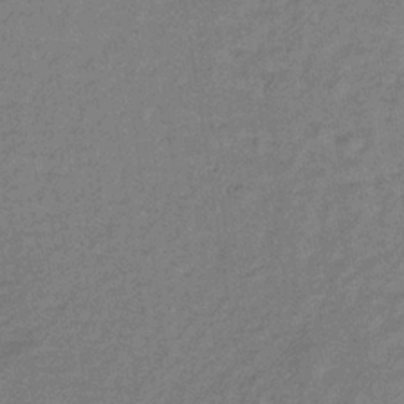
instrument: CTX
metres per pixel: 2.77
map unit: lHb
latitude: -32.3684
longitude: 66.6518
